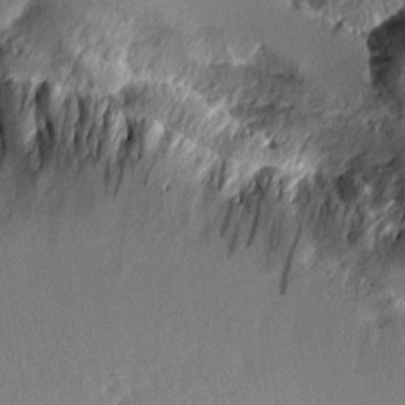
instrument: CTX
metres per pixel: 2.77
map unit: Aa
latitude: 11.6316
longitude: -125.9717
